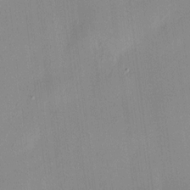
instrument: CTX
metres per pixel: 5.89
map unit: HNhu
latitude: 8.2712
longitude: 13.1998
